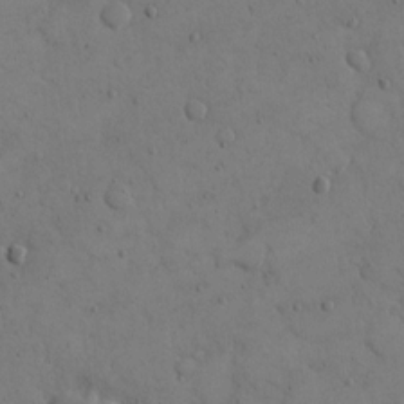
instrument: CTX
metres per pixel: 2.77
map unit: eHh
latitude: 14.1767
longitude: -67.1781
